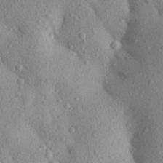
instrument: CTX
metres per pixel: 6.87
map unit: Aa
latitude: 29.1025
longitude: -148.3089
